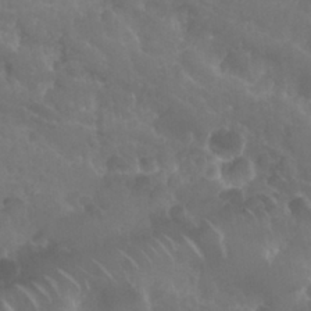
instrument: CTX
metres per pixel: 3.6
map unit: Nhu
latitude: 29.1403
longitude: -55.8394
